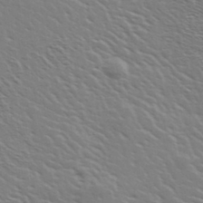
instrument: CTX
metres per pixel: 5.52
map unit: Ave
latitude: 37.4616
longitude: -109.3292
